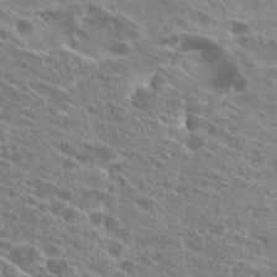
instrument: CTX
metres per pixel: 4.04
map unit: Hto
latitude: 24.5356
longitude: -40.0822
